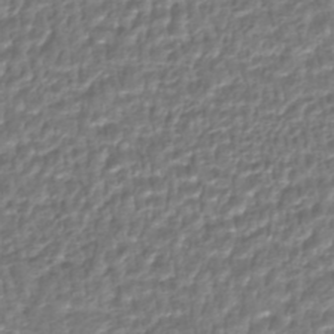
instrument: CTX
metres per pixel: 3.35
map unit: HNhu
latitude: -46.5573
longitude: 103.7478
